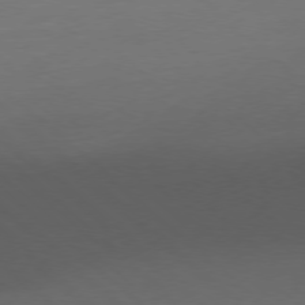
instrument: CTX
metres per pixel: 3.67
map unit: Ap
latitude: -78.4251
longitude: -57.3292
